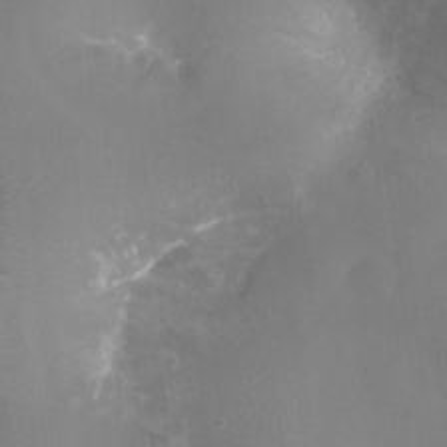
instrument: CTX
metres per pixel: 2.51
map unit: Ht
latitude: -17.2565
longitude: -44.1766
